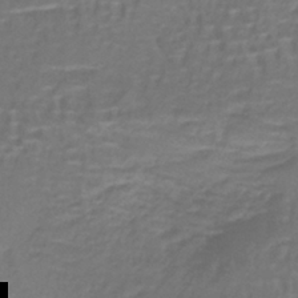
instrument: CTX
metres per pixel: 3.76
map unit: lHb
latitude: -41.3132
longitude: 58.2550
